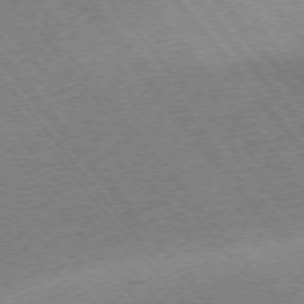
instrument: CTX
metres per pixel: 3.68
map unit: Ap
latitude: -75.3321
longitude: -86.9702
